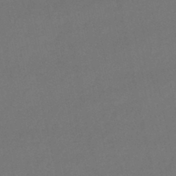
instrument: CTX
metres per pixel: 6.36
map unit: lHb
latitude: -45.5966
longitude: 61.3132
